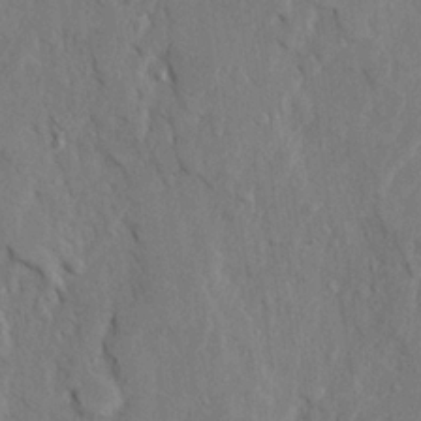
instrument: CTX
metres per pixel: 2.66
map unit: Ave
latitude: 22.7813
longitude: -130.6869
